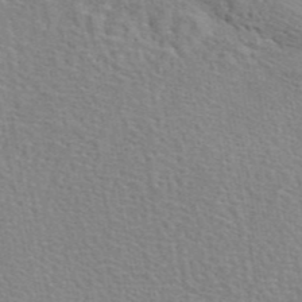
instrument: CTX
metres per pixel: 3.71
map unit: eAb
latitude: 45.3292
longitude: 110.3117
